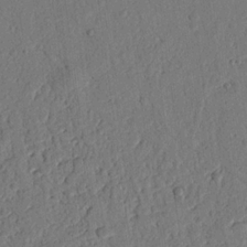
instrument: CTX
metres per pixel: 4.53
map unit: Nhu
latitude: 19.7071
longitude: -78.2145
